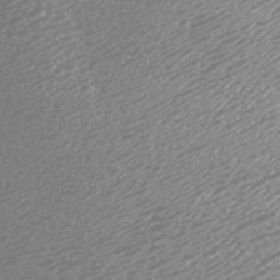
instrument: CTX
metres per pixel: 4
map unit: Nhu
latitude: -7.3320
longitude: -91.8772
